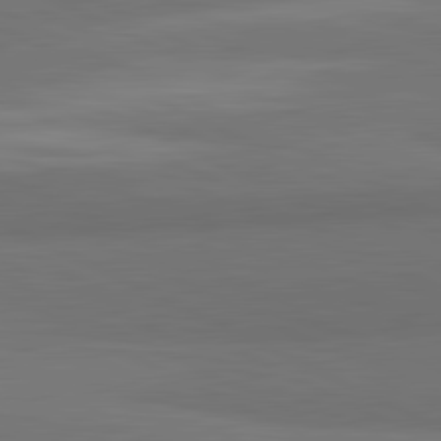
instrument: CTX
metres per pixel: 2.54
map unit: lApd
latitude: 82.1011
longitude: 158.5573
